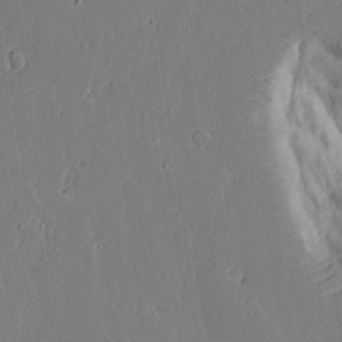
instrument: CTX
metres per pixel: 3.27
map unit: Aa
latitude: 19.0647
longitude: -126.7246
